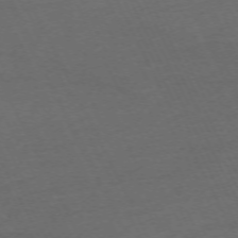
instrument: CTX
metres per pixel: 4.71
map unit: Hpe
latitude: -71.1809
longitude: 15.2565
